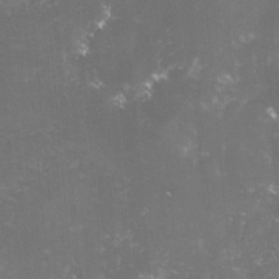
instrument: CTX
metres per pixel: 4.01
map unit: lHvf
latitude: -15.4833
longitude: -101.6694
